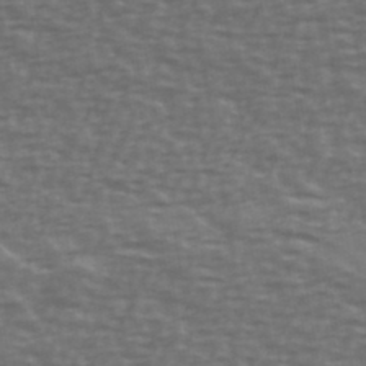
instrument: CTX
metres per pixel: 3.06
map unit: Ave
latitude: 39.6316
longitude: -113.6316
